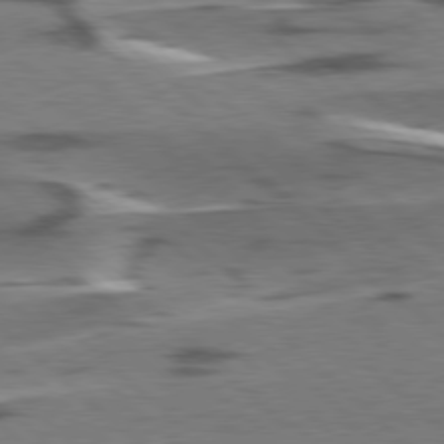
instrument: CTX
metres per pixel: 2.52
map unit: lApd
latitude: 78.4601
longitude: -48.9703
